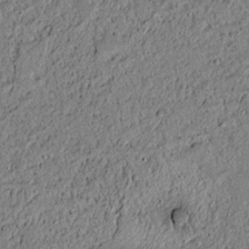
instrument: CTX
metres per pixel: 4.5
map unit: lAvf
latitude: 5.8772
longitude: 168.0472
